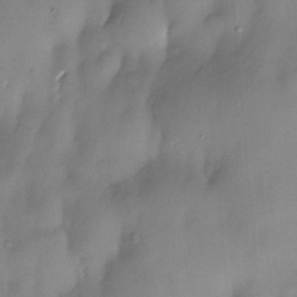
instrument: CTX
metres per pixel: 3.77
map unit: eHh
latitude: -22.6519
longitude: 15.8612
